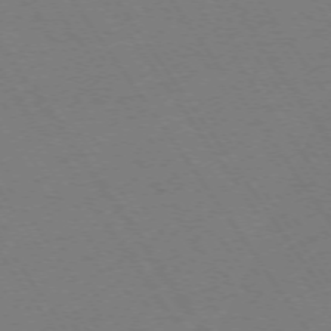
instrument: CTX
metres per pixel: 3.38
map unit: Ap
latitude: -74.1984
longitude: -71.1025
